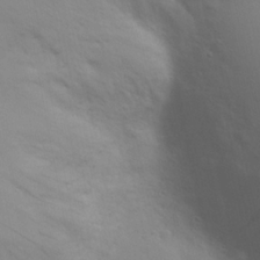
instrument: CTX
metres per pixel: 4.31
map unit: eHh
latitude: 17.8772
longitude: -71.9339
